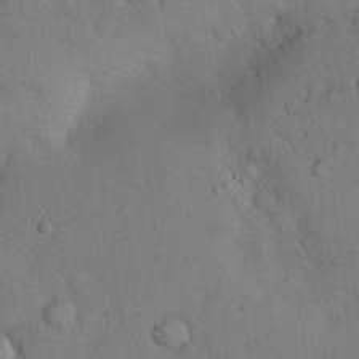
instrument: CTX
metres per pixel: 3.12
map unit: Nhu
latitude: 27.9717
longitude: -69.9339
